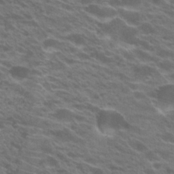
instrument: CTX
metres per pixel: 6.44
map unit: Hto
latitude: 22.9892
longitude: -37.5371
